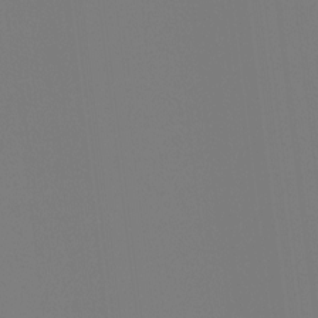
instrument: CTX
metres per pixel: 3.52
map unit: Hto
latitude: -7.8422
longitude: -49.5182
